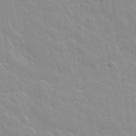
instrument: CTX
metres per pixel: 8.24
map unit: lAvf
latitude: 16.2145
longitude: -128.3845
